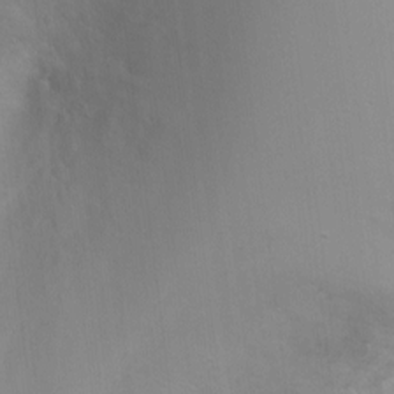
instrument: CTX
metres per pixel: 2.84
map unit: Ht
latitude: -4.0094
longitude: -28.7813
